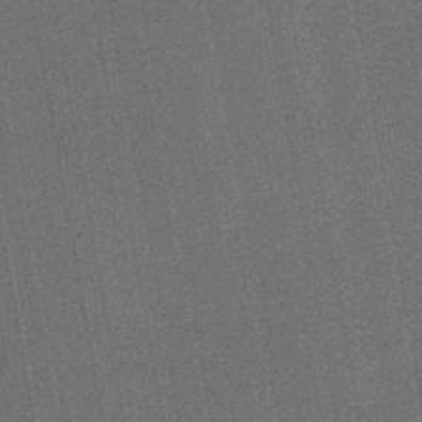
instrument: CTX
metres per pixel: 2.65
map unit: HNb
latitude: -45.0486
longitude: 53.6910
